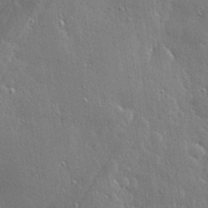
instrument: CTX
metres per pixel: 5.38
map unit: Hve
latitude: 28.6112
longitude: -92.2144
